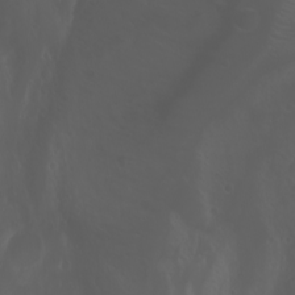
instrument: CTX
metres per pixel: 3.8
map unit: Htu
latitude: -1.6911
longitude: -76.9513
